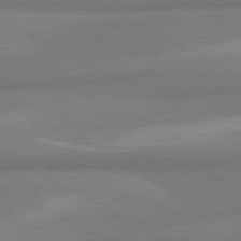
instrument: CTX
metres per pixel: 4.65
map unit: lApd
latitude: 80.4034
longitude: 176.1795
